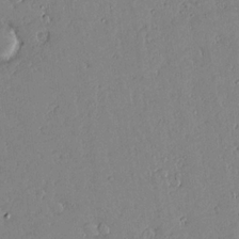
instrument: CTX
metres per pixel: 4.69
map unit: lAvf
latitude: 16.3278
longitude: -127.7072
